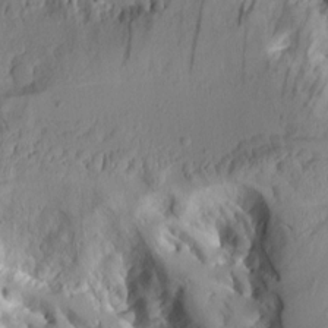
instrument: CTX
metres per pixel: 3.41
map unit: Aa
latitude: 10.2901
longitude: -126.3656
